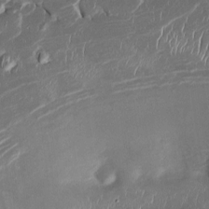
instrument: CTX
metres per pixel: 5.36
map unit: Htu
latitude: -1.5966
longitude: 149.5210
